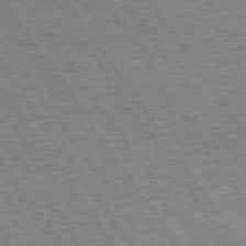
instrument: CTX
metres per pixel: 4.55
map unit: Hpe
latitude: 74.2712
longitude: -138.8569
